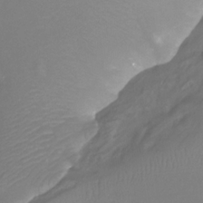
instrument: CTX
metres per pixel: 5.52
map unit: Htu
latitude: -12.7841
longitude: -47.3104
